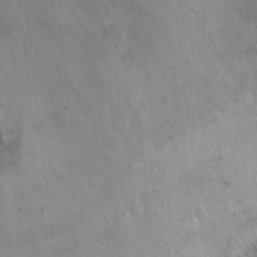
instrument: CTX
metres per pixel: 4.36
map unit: Ht
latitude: 0.8569
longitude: -32.3467
